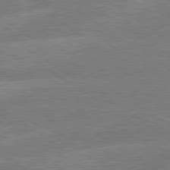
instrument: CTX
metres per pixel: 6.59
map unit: lApd
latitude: 79.4616
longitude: -145.7449
